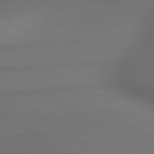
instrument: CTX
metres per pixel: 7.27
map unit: lApd
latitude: 79.8395
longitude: -174.2712
